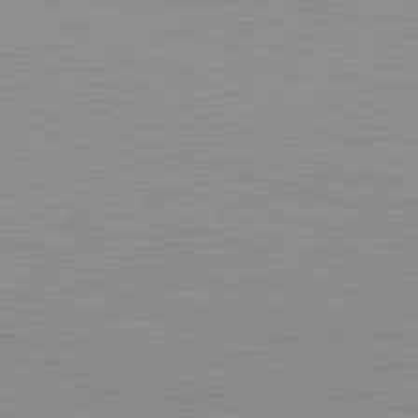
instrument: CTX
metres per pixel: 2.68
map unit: lApd
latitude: 81.7072
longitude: -167.9906
